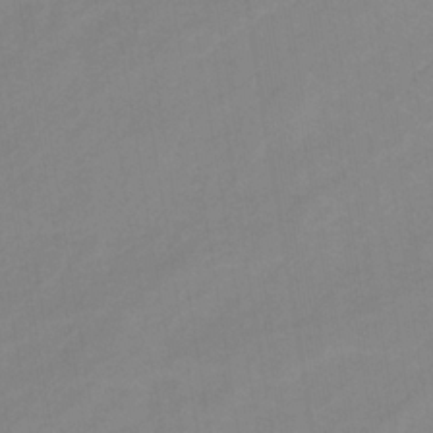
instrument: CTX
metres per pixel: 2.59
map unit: eHb
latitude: -32.5574
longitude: 67.0675
